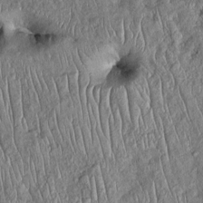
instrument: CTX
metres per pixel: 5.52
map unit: Htu
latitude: -5.4076
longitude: 155.4454
